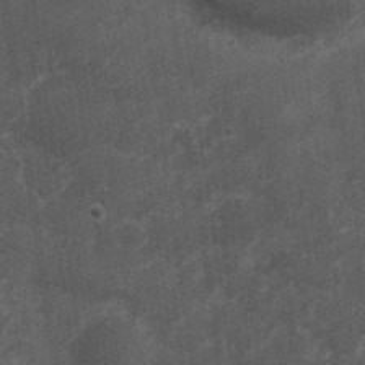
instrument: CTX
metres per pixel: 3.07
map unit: Nhu
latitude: 3.3104
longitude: -16.5923
